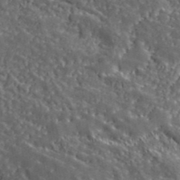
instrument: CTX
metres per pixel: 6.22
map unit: lHvf
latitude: 40.2144
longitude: -87.2915
